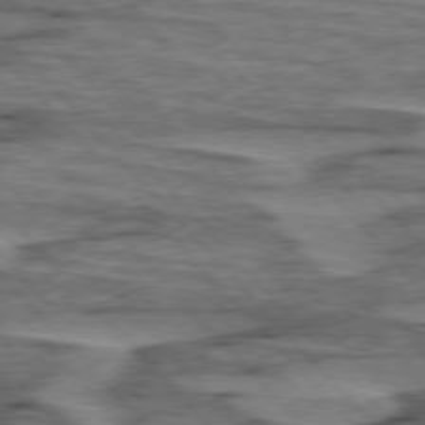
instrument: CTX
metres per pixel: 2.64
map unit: lApd
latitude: 76.2711
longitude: -77.3670
